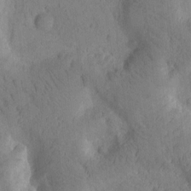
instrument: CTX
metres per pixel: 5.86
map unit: Htu
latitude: -0.7275
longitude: 173.9745
